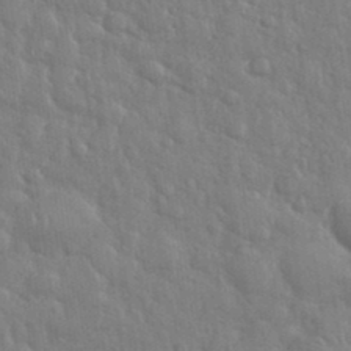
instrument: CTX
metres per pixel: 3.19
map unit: eHh
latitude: 35.4615
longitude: -61.2726
